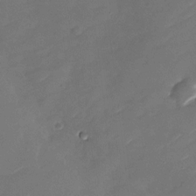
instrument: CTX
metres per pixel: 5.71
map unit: Nhu
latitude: -28.7463
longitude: -74.0255
